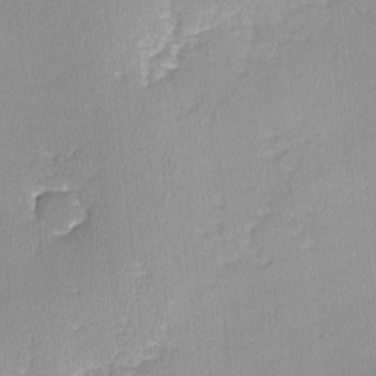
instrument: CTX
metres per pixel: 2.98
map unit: lHvf
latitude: -12.2929
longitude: -99.5560
